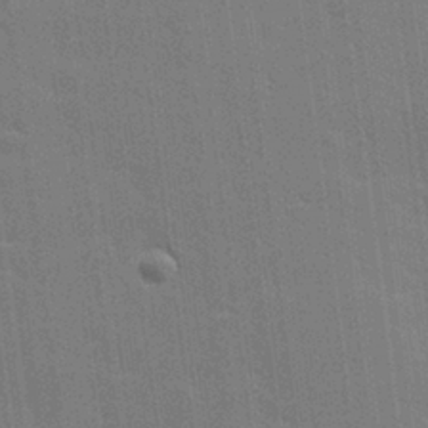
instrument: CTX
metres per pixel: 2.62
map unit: lHvf
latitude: 26.8191
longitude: 141.1809
